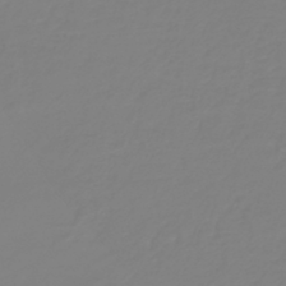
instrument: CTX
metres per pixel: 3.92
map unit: lHb
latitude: -41.3509
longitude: 60.2739
